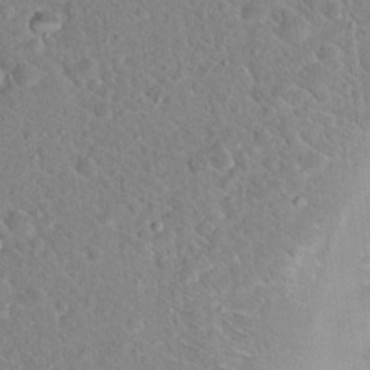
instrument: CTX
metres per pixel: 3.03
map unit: Hto
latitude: 18.6301
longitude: -33.2537
